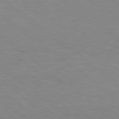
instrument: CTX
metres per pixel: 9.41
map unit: Hpe
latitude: 79.3293
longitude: -128.4034
